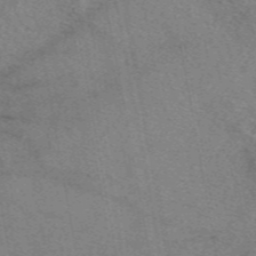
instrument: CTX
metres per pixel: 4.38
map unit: eAb
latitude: 48.6679
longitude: 110.5573
